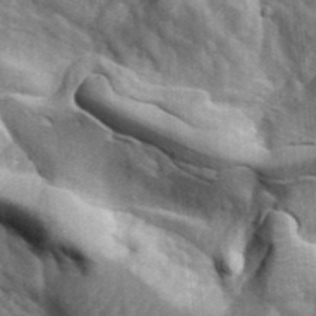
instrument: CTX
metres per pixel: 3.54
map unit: eHh
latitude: 33.8583
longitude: -78.2901
